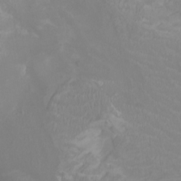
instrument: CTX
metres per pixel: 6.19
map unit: Ht
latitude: -2.5951
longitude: -17.3860
